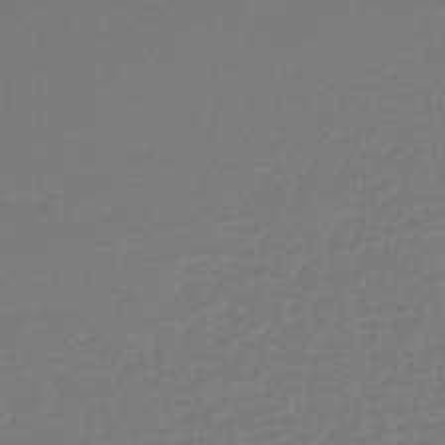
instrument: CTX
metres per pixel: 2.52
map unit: lHb
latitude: -45.2943
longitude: 64.0850
